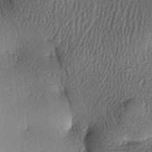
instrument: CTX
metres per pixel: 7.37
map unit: lAa
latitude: -8.1795
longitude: -124.9513
